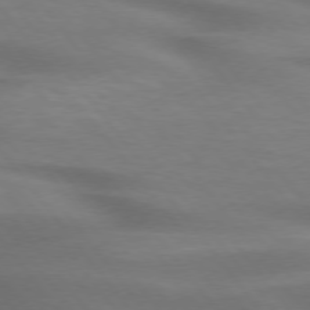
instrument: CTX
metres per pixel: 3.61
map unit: lApd
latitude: 75.5371
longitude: -60.0633
